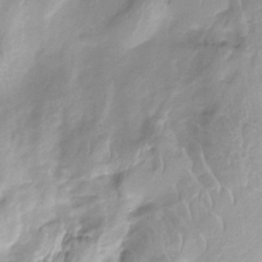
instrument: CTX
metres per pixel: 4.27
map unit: Nhe
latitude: -32.1228
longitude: -92.9891
